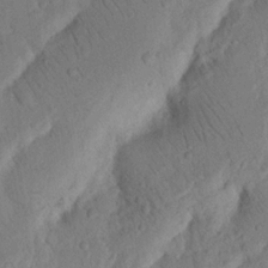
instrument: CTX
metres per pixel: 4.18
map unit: Nhu
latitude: 16.6491
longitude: -75.5938
